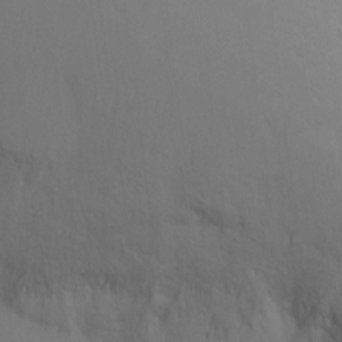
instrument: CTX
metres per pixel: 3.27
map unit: Ht
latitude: -7.2943
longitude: -35.2914
